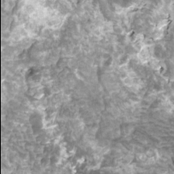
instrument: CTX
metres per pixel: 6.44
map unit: HNhu
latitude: 3.1025
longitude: 6.0094
